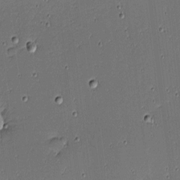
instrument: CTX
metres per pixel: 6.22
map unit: eHh
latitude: -3.9556
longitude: -82.4978
